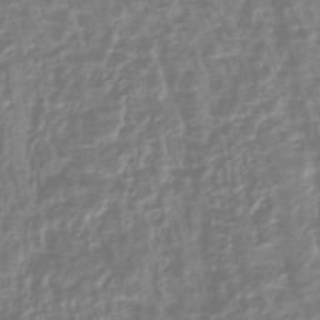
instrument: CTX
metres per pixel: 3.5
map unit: HNhu
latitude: -44.5196
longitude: 99.1620
